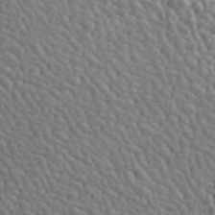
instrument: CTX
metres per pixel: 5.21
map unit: ANa
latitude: 45.3104
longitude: 38.3873
